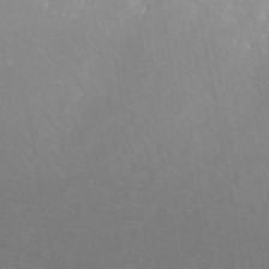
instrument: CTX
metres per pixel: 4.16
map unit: ANa
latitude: 44.7057
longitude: 24.3684
